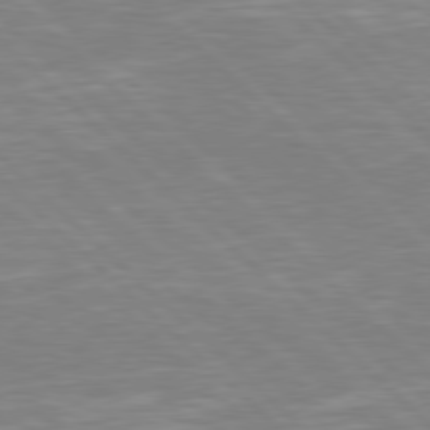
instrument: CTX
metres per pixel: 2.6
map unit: Hpe
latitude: 78.1389
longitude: -124.1955
